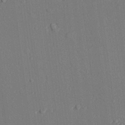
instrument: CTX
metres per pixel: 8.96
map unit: lAvf
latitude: 28.5923
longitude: -108.9513
